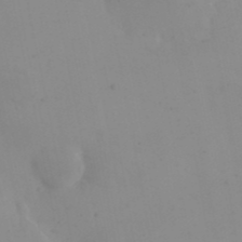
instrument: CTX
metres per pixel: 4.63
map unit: eHh
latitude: 24.4034
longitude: -66.4601
